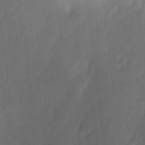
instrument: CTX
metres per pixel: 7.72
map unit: Ave
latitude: -0.5574
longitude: -113.3104
